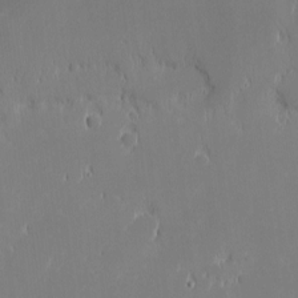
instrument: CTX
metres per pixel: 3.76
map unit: eHh
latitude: -2.5006
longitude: -84.1200
